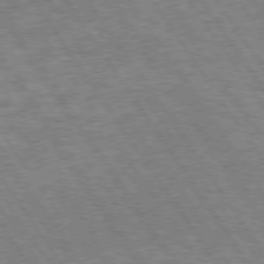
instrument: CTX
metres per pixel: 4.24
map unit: Hpe
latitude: 73.6883
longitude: -134.3467
